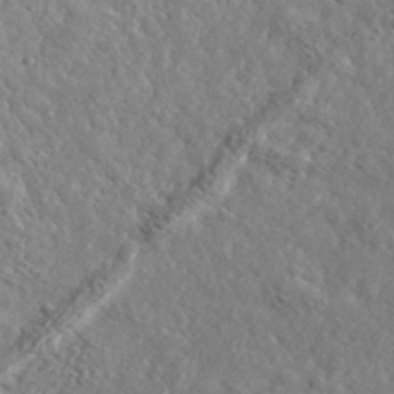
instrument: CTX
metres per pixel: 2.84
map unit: lHvf
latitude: 35.9339
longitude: -86.7057
